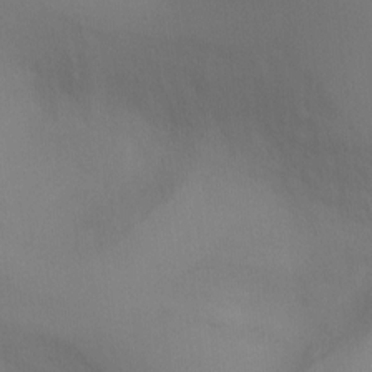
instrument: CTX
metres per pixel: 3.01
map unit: Ht
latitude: -5.0864
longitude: -25.5371
